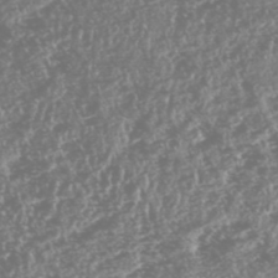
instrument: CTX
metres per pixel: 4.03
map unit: HNhu
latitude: -48.0472
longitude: 31.1431
